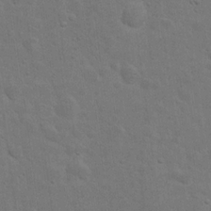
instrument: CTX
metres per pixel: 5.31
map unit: eHh
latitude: 20.0822
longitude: -62.5546
